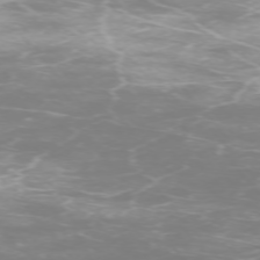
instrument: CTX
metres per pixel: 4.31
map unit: Ap
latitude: -74.5952
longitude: -76.5923
